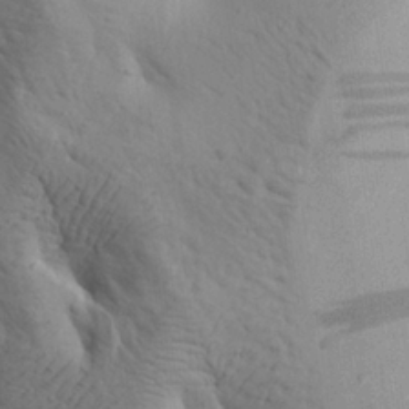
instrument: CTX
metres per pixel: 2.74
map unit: Aa
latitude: 25.8583
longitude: -143.9528
